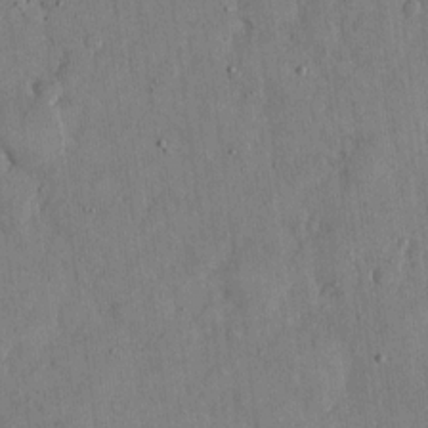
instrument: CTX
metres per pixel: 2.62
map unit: eHh
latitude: 12.6491
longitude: -69.3104
